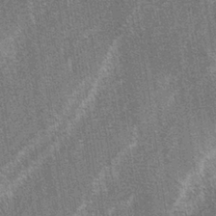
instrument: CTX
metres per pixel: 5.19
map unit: lAa
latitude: -3.7288
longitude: -129.4048
